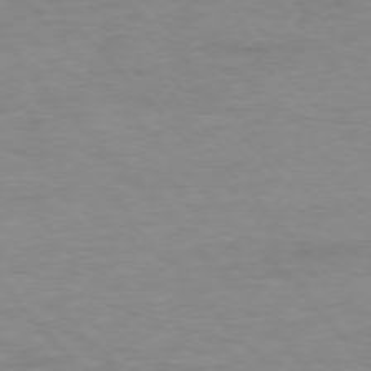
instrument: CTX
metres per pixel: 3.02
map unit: Ap
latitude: -77.2187
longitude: -83.8394
